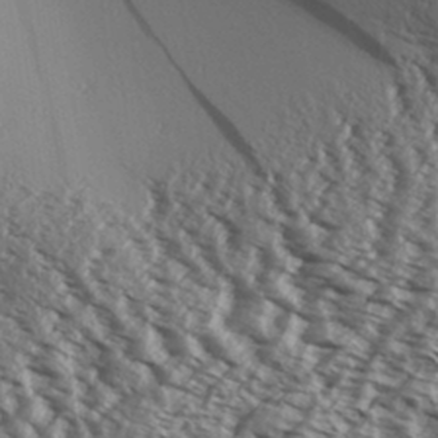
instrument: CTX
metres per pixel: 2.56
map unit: Aa
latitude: 32.5168
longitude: -138.1578
